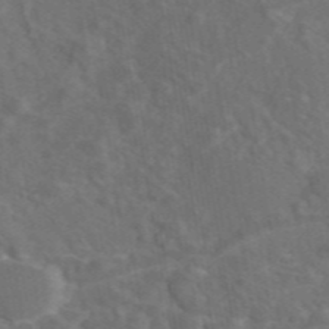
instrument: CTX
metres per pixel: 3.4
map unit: eAb
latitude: 46.1767
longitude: 109.4265
